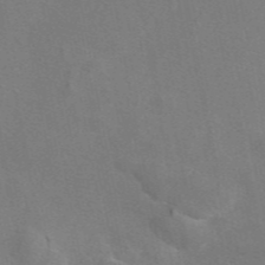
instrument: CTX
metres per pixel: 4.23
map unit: eAb
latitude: 46.8569
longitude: 116.1983
